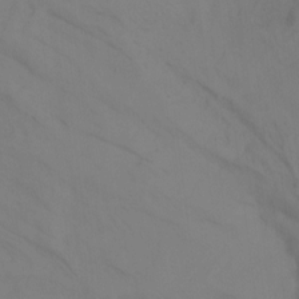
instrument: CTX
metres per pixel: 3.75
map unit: Hto
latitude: -6.8030
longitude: -49.8394
